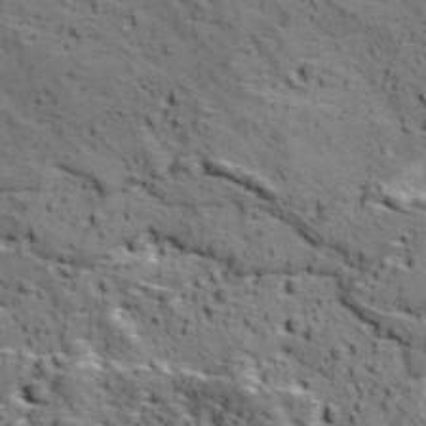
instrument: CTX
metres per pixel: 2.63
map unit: Ave
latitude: 11.6883
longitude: -105.2726
